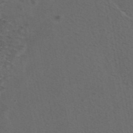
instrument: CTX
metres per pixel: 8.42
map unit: eAb
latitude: 43.7072
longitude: 104.6518
